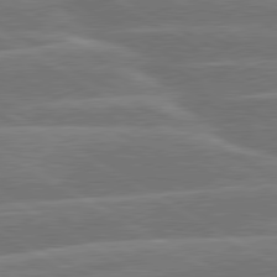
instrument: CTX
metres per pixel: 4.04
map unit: lApd
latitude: 79.9906
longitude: -131.8395
